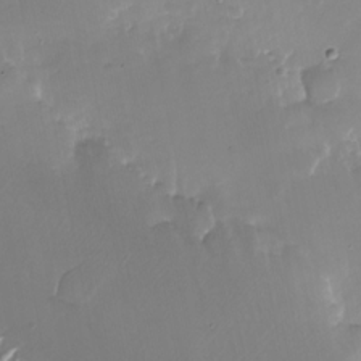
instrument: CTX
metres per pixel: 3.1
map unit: Nhu
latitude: -26.3495
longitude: -73.2537
